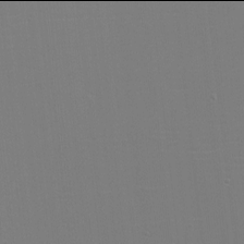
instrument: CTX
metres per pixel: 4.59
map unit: eHh
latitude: -6.0094
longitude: -83.2537
